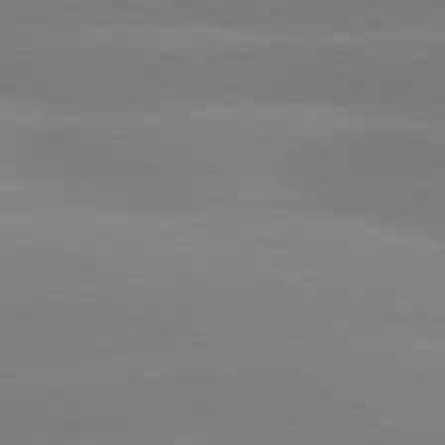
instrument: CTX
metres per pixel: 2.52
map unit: lApd
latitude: 80.9136
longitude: -154.9703
